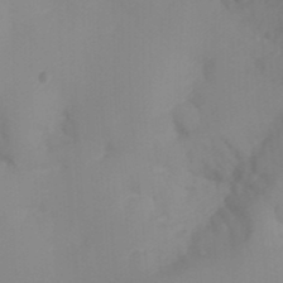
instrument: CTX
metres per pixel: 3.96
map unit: Nhu
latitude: -15.4833
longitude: -55.7261
